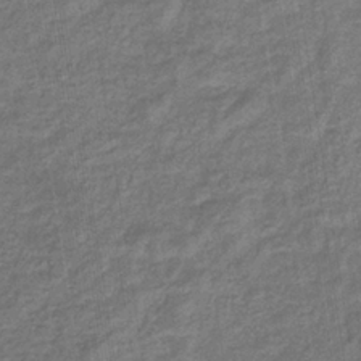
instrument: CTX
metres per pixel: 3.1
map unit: eHb
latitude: -33.5966
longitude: 74.7652
